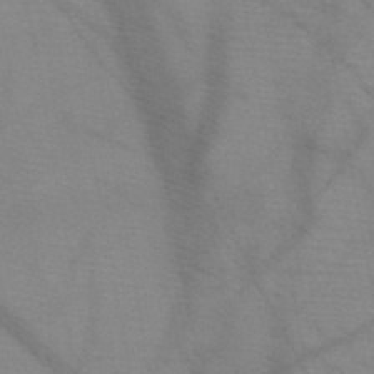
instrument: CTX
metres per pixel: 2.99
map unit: HNb
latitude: -45.7667
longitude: -40.9891
